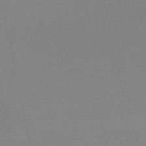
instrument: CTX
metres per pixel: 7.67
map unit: lHb
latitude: -48.4062
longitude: 65.0487
